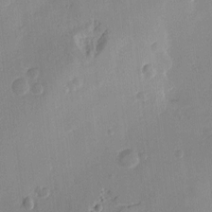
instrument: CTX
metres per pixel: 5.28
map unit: Htu
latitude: -3.1053
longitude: -176.3089
